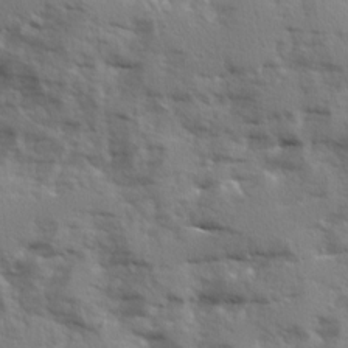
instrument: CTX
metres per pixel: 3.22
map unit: Ave
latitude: 12.4412
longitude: -102.0444
